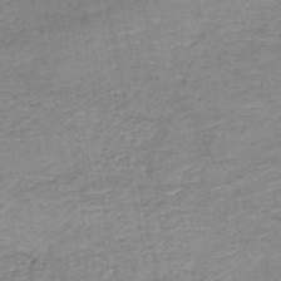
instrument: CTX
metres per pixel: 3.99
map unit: HNb
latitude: -49.7856
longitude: -49.5749
